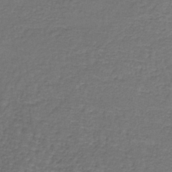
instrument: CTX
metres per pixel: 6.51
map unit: lHb
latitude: -39.5021
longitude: 60.8219
